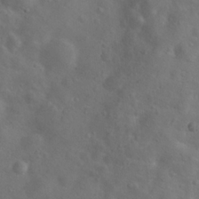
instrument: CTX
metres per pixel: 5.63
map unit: Hto
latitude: 18.3656
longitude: -53.8017
